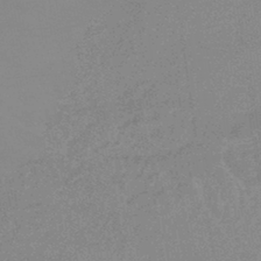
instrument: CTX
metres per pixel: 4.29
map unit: HNhu
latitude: -44.3495
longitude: 90.5196
